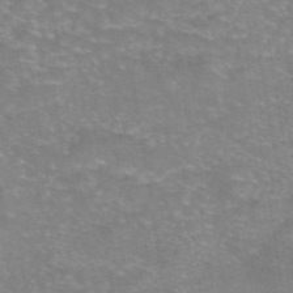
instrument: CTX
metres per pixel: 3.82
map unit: eAb
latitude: 46.6869
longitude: 102.2740
